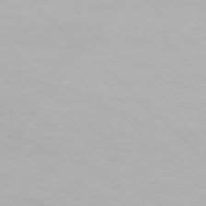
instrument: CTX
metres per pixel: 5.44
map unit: Hpe
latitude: 77.1025
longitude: -163.0081
